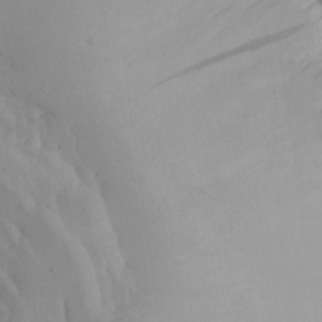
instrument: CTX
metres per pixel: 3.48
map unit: Aa
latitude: 24.1955
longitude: -127.5182
